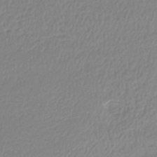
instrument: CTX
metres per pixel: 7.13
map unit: lHb
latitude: -41.7666
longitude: 68.9730
